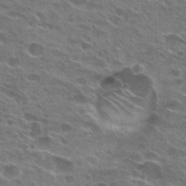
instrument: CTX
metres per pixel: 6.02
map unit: Hto
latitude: 26.3845
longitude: -43.7828
